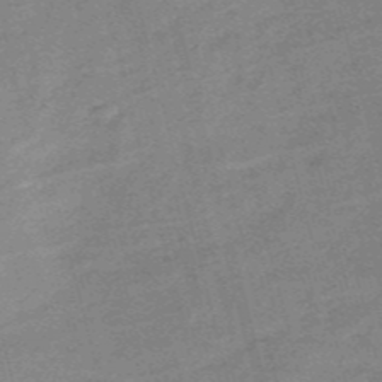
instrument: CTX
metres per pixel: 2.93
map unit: HNb
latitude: -54.5007
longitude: -46.2145
